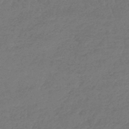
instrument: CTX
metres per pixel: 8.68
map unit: lHb
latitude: -45.3132
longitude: 69.7099
